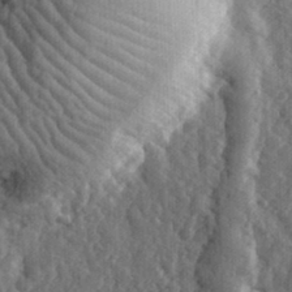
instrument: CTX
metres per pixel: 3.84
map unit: eHh
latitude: 34.1577
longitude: -80.2333
